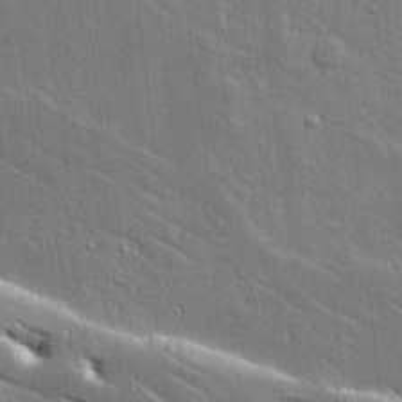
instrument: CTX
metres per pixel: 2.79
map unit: lAvf
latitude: 15.5749
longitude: -128.4034
